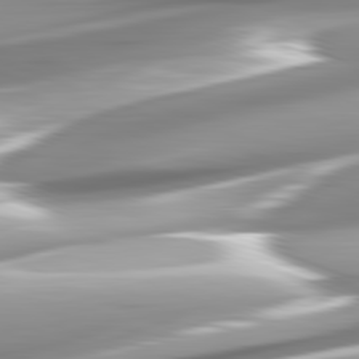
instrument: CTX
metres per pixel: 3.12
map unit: lApd
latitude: 82.3467
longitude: -147.4616
